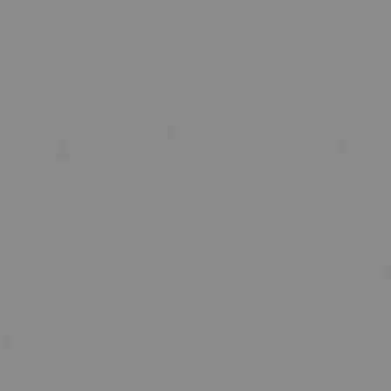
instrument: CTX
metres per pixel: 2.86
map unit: Nhu
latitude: -4.5762
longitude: -90.9703
